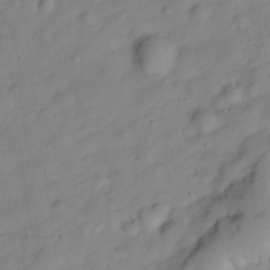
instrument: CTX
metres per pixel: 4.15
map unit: Hve
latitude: -28.5763
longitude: 93.4076
